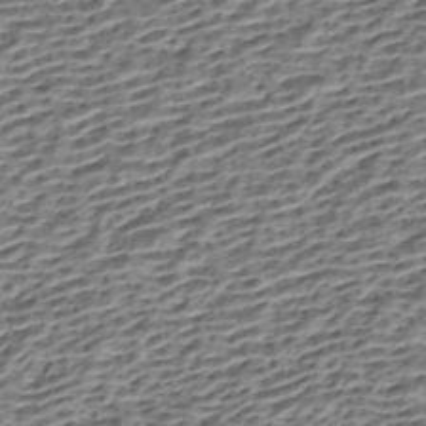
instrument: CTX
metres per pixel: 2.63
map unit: HNhu
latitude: -42.8030
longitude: 105.7477
